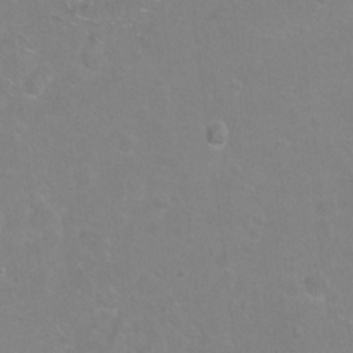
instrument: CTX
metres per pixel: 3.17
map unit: Hto
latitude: -6.8408
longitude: -35.8961
